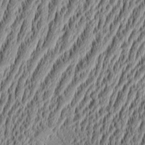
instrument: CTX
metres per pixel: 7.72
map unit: Aa
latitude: 9.0270
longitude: -130.4223
